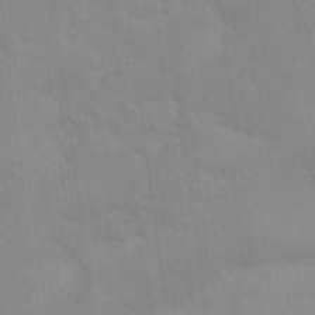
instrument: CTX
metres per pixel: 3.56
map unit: Nhu
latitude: 23.6127
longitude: -63.3860
